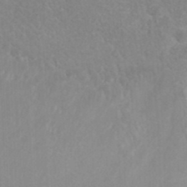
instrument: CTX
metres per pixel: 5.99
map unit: Nhe
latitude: -42.0849
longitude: -110.9514
